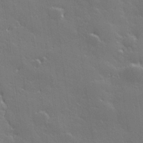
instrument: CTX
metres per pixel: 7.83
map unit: Hve
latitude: 27.3482
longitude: 145.0109
